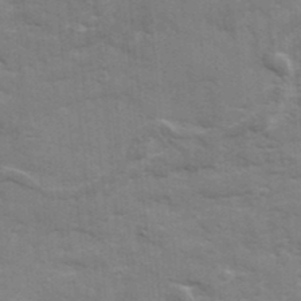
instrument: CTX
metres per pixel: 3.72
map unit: Ave
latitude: 19.0836
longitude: -129.9717
